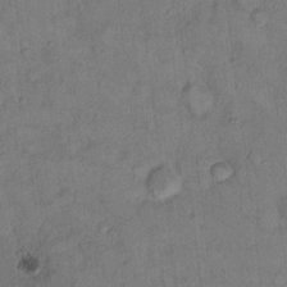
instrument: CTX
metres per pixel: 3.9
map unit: Hto
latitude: 9.3293
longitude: -58.5357
